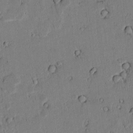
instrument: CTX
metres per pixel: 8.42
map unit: lAvf
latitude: 7.4993
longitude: 169.6721
